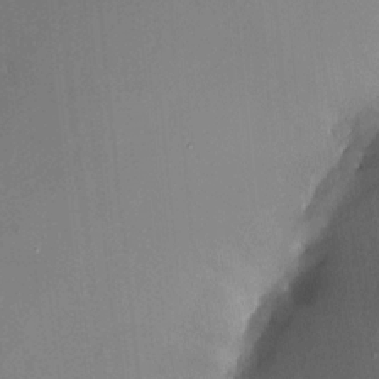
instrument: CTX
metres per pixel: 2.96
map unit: HNhu
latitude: 5.0836
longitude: 14.1606
